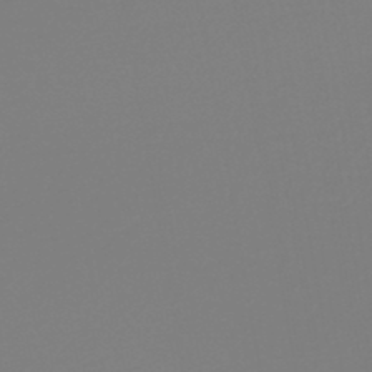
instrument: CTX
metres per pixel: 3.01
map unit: lHb
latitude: -46.3117
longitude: 72.3117
